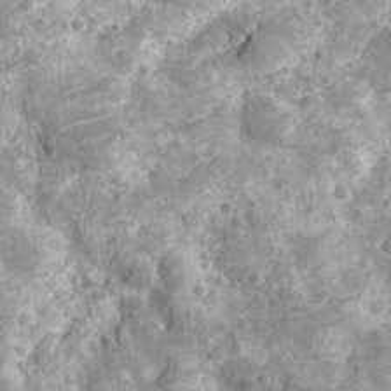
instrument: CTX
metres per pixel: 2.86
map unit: Nhu
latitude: -13.7100
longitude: -23.7261
